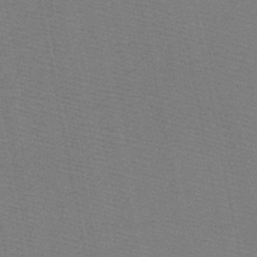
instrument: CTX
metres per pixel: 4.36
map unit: HNb
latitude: -48.8597
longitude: -41.2159
